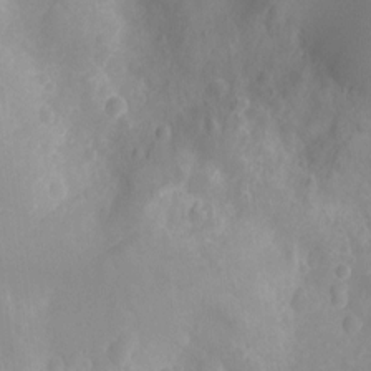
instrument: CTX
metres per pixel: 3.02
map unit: Ht
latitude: -11.5021
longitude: -24.0444
